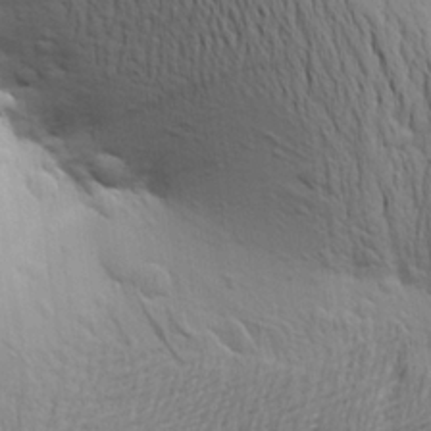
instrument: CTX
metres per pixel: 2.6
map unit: Aa
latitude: 21.8206
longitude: -149.9717
